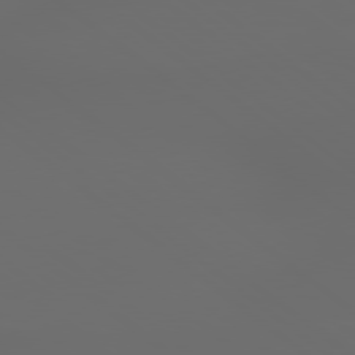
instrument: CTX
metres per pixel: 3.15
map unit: Hpe
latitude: 78.5357
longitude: -175.1781
